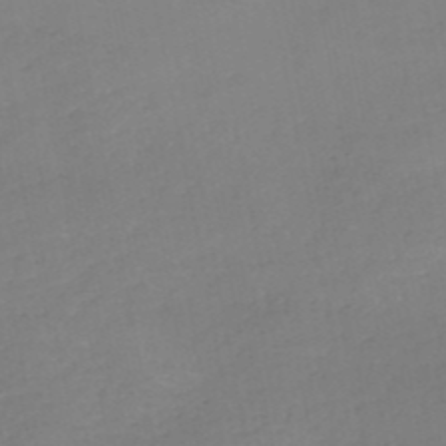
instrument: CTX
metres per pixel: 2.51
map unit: HNb
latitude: -51.0297
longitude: -50.2900
